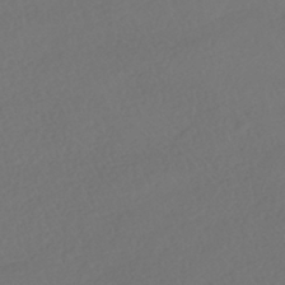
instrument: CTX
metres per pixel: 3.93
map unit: HNhu
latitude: -41.3321
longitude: 97.5399
